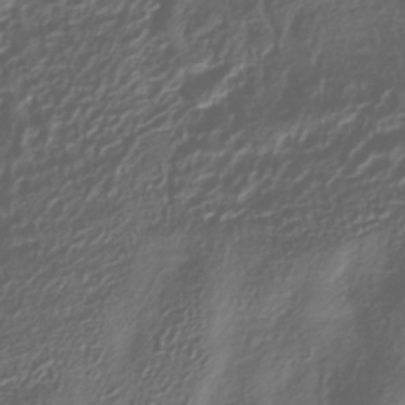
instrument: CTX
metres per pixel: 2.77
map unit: HNhu
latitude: -40.2739
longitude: 100.0472
